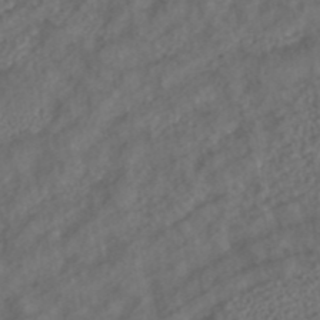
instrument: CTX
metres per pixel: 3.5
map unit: ANa
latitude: 43.1403
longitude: 23.7667
